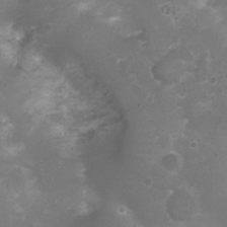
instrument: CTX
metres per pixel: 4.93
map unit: Nhu
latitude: 4.4412
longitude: -17.4426
